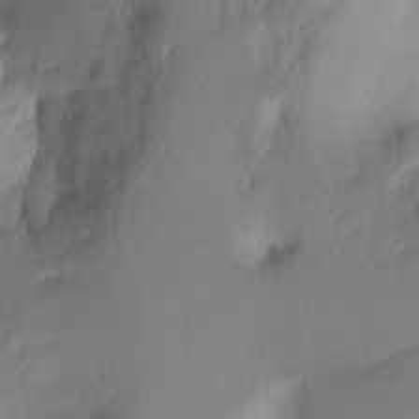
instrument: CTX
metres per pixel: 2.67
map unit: Hto
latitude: -10.8030
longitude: -40.1955
